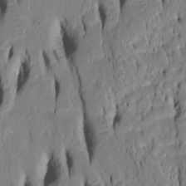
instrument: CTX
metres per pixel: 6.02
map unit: Htu
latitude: -5.0108
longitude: 150.8785
